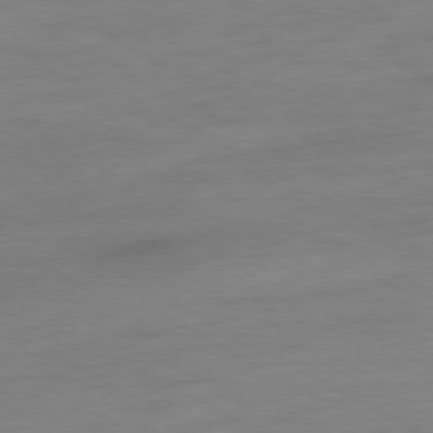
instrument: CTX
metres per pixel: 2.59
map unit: Ap
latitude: -80.3684
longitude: -102.2333
